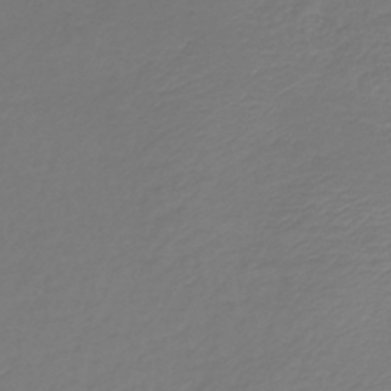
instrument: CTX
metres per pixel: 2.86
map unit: lHb
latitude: -43.1998
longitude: 70.0661
